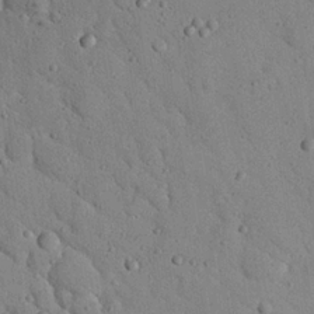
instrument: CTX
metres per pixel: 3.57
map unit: Nhu
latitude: 23.0080
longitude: -76.2522
